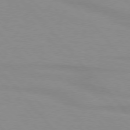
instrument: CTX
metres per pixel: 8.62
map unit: lApd
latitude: 76.1200
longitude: -84.4601
